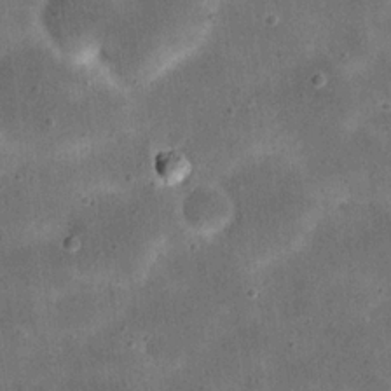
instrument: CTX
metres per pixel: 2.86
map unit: eHh
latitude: 20.8947
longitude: -66.1388
